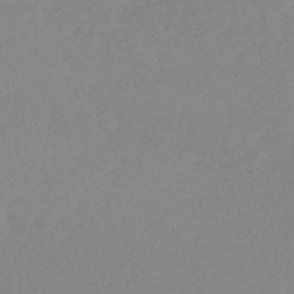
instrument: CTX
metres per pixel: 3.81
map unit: lHb
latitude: -45.3699
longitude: 65.1054
